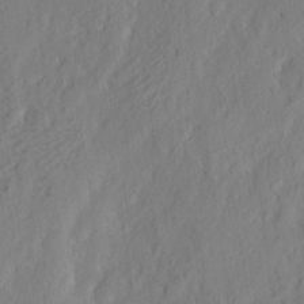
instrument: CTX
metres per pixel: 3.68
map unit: eHh
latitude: 3.2537
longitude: -77.5182
